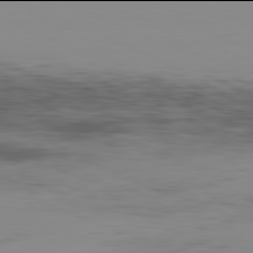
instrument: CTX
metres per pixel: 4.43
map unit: Hpe
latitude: -82.0094
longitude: 16.6141
